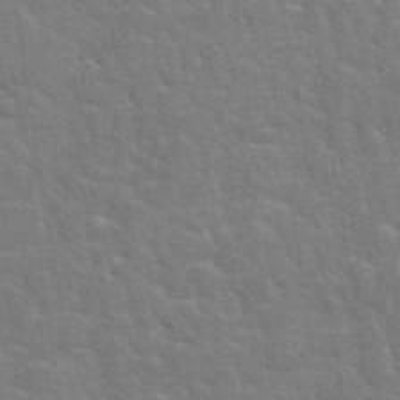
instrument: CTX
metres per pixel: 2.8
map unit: Hto
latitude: 35.2159
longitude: -51.9717
